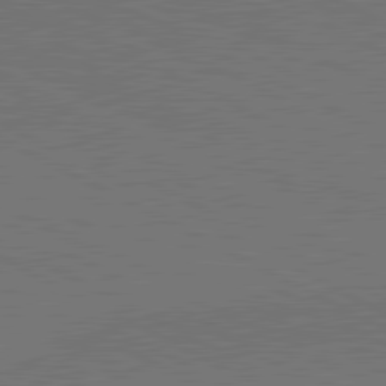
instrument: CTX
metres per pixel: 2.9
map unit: lApd
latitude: 81.1970
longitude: 149.8801
